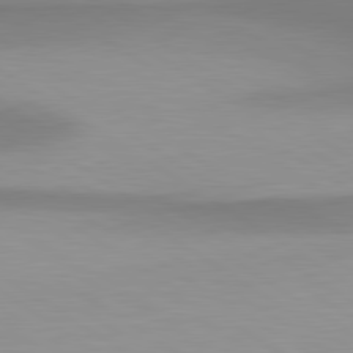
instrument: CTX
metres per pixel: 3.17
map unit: lApd
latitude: 80.6113
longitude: 160.6896
